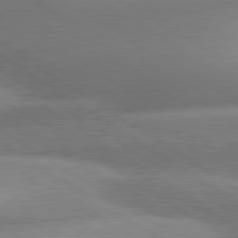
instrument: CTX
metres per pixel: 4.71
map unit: lApd
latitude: 80.3656
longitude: -161.6127
